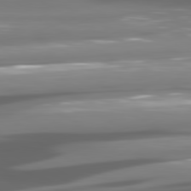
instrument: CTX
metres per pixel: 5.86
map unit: lApd
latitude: 80.7057
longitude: -145.1970
